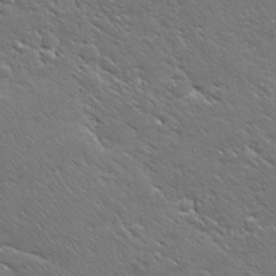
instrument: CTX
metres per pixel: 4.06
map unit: Ave
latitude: 20.1389
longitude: -137.1215
